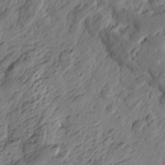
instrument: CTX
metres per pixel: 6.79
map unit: Htu
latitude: -3.0864
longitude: -178.6491
